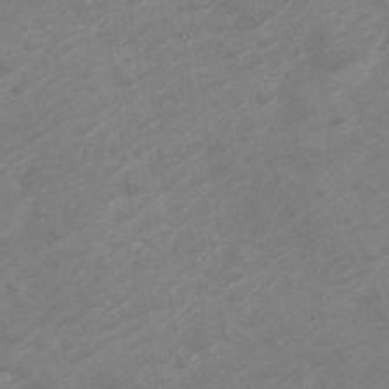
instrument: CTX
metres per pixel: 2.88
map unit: Nve
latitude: -19.8044
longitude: 106.2740
